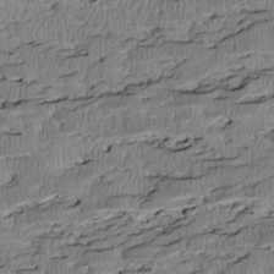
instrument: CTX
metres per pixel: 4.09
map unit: Htu
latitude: 2.7624
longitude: 149.3321
